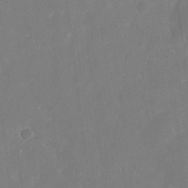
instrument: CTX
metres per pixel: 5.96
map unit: eHh
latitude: 5.1025
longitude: -66.2711
